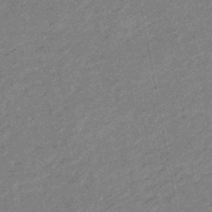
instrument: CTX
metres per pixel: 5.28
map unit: eHb
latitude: -44.7652
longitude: 89.1620
